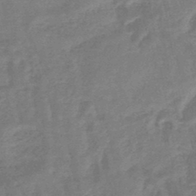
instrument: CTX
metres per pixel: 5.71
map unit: eHb
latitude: -45.7478
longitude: 79.9745
